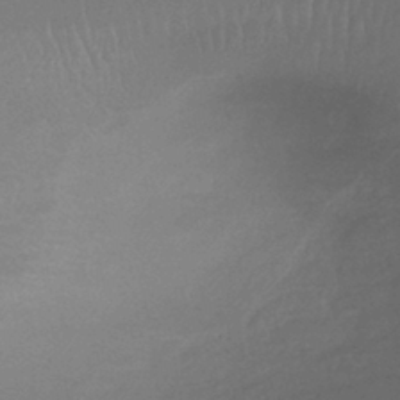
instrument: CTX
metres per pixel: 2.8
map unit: lHb
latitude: -40.5574
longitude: 72.6329
